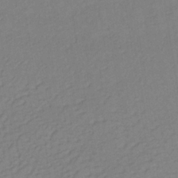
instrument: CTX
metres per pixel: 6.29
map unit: lHb
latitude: -34.7652
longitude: 72.0094
